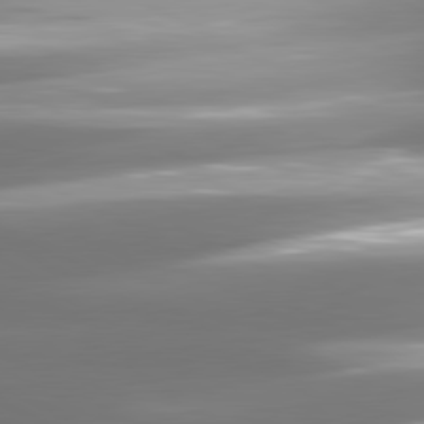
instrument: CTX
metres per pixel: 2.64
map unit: lApd
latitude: 80.9325
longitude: -139.9528
